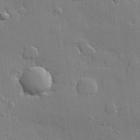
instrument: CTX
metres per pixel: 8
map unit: lHvf
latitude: 22.0633
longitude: 145.1242
